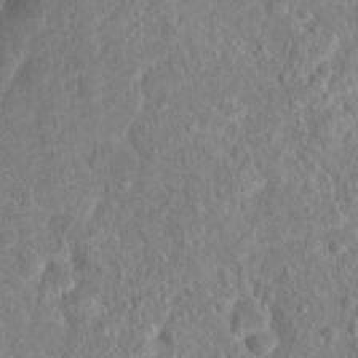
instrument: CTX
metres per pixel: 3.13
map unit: Hto
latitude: 16.4223
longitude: -41.4615
